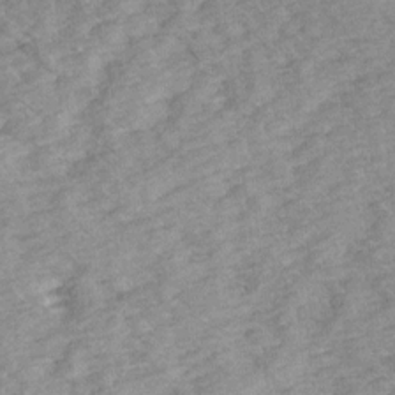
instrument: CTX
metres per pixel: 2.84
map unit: Ave
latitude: 14.4790
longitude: -103.9339
